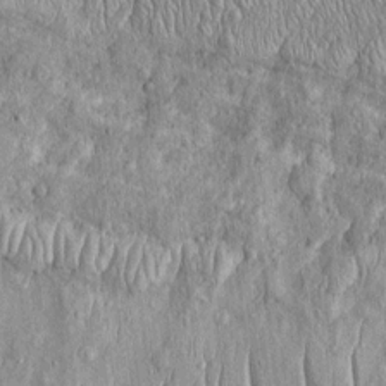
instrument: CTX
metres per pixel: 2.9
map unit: Htu
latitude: -4.7463
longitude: 158.1984
